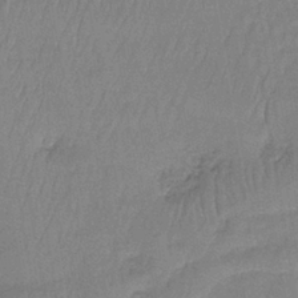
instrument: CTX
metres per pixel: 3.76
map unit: lHb
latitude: -38.6141
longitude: 61.5588
